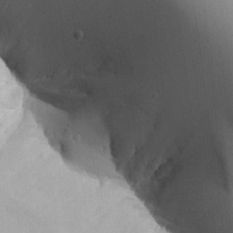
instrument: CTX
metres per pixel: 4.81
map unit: Aa
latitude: 27.3104
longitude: -129.2537
